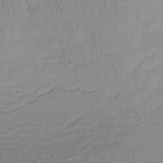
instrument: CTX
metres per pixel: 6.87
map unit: lHb
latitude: -33.3510
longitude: 67.5588
